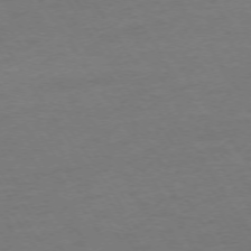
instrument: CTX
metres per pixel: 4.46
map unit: Ap
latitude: -74.0283
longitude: -86.0255
